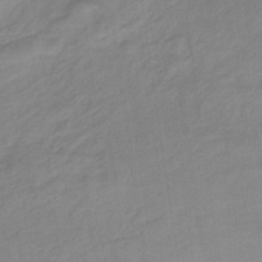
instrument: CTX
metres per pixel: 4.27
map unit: HNb
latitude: -33.5399
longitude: 64.4440
